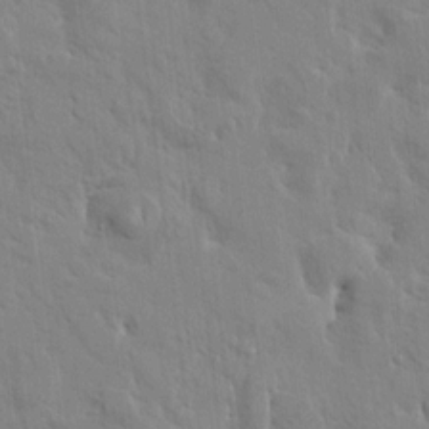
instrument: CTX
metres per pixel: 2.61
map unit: HNhu
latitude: 4.8569
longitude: 3.8989
